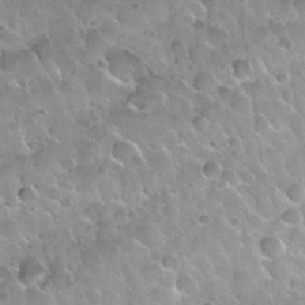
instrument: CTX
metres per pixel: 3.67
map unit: Nhu
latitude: 30.2523
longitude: -54.3656
